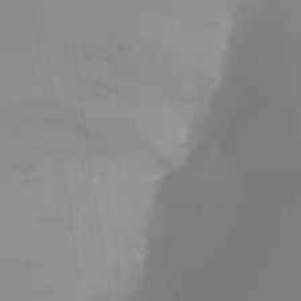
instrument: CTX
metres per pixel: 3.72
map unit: Ht
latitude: -9.9556
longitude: -29.4615
